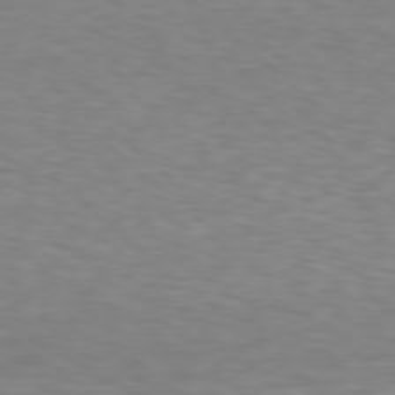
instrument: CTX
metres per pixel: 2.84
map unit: Hpe
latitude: 77.8961
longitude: -122.2900
